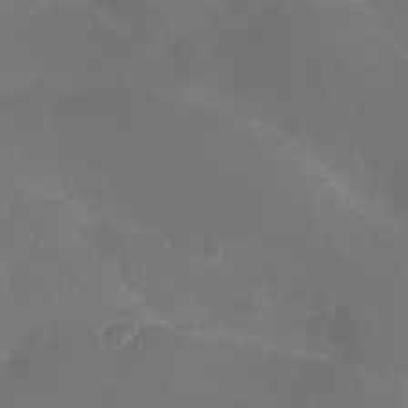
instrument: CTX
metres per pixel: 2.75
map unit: Hto
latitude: -3.7477
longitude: -35.9717
